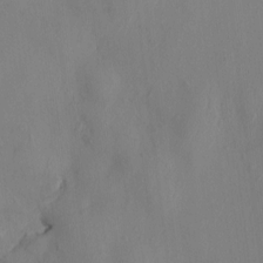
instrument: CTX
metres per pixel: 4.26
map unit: HNhu
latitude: 3.4048
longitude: -5.3671
